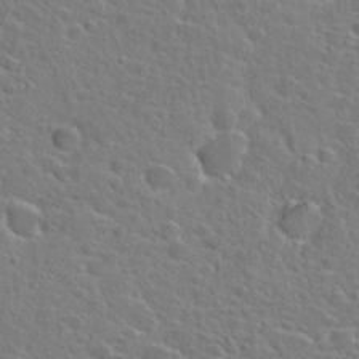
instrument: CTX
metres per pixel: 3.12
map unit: Hto
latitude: 24.9324
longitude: -46.5546
